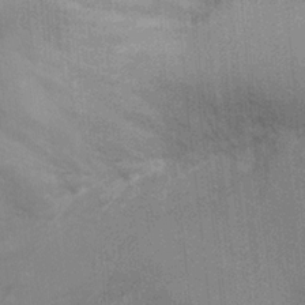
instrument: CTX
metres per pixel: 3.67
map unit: Ht
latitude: -3.1620
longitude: -15.6694
